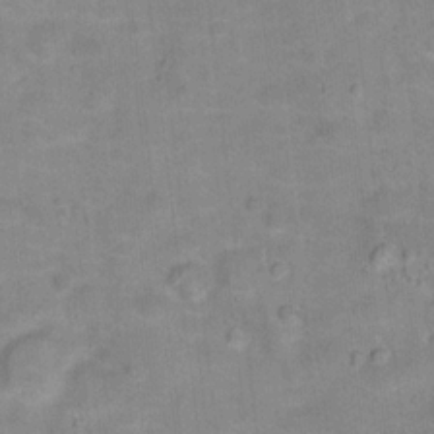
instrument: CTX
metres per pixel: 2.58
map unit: Hto
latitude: 16.6679
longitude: -38.8758
